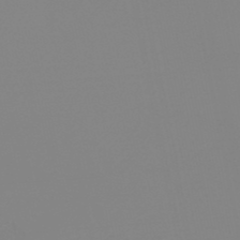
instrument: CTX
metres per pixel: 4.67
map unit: eHb
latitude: -49.2376
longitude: 84.7841
